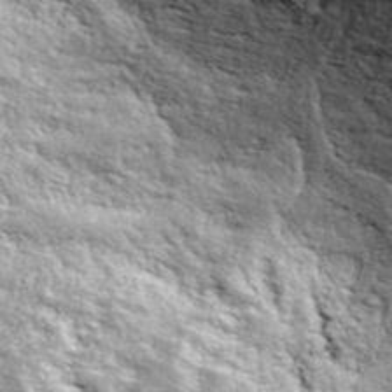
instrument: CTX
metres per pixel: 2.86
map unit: ANa
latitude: 42.6680
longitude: -87.1592
